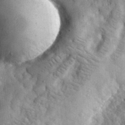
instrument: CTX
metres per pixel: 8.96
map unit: eHh
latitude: 32.8380
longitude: -80.4034
